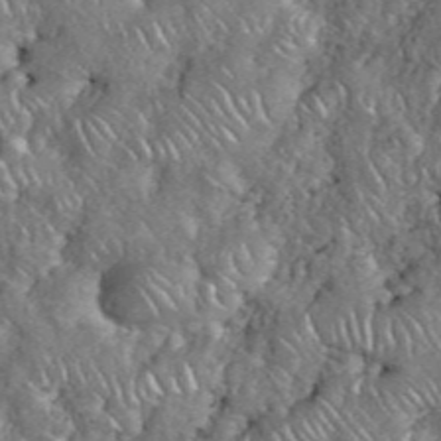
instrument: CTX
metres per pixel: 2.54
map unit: eHh
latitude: 38.1389
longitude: -58.8380
